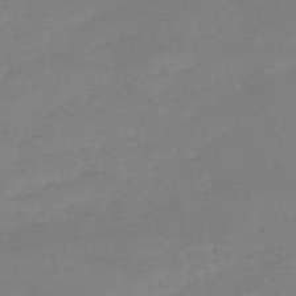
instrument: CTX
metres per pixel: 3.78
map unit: HNb
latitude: -55.1998
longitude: -40.6868
